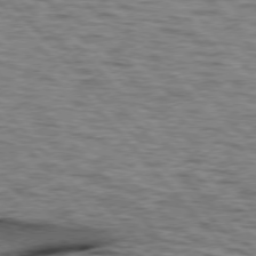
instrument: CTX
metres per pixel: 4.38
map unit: lApd
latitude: 76.1011
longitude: -70.1956
